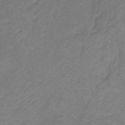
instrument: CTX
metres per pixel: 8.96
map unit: Htu
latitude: -15.9556
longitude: -46.5735
